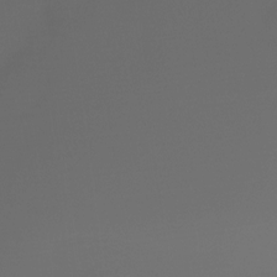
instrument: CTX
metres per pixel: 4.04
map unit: Htu
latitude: -13.3699
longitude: -46.7624
